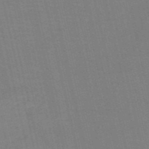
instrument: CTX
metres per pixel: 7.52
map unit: HNb
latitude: -53.9178
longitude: -45.8772
